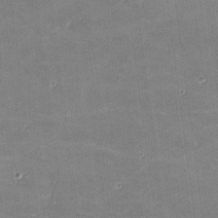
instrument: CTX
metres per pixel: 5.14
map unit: lHvf
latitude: -11.5966
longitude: -103.8583
